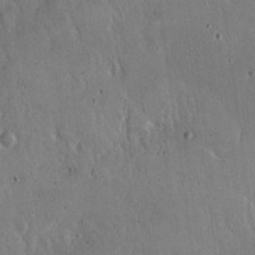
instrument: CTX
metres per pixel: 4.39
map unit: Hto
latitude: 16.3845
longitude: -59.5371
